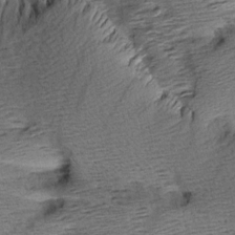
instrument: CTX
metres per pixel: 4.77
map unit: Aa
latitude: 9.0270
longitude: -141.5560
